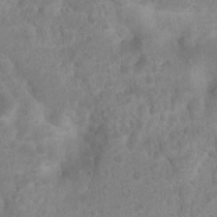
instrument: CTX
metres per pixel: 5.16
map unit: Nhu
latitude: 8.5735
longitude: -22.2900
